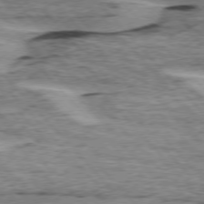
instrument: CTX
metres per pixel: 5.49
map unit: lApd
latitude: 75.4804
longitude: -78.2334
